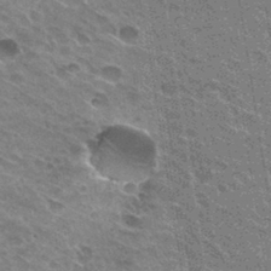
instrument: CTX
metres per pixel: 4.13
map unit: Hto
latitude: 31.4049
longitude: -43.4615
